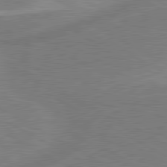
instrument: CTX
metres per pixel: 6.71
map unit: lApd
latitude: 80.3089
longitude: 128.3117
